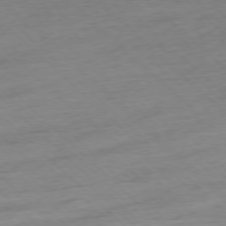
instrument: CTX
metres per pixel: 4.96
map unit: Ap
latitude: -77.7289
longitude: -98.2900
